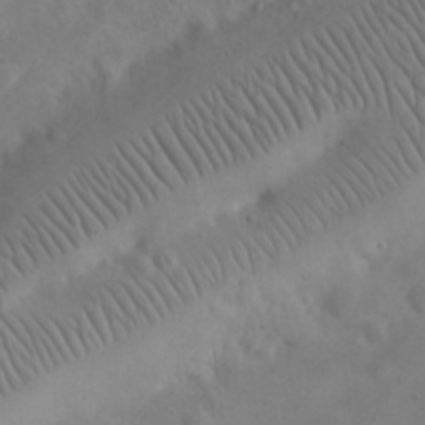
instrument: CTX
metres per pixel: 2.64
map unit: eHh
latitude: 25.5371
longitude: -67.4615
